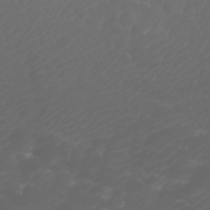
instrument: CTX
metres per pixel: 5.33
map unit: Htu
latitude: -1.1620
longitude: -76.3656
